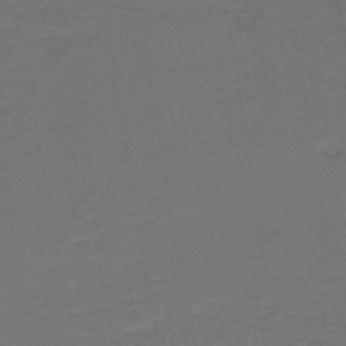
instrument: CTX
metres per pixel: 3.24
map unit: lHb
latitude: -43.4076
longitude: 53.5966
